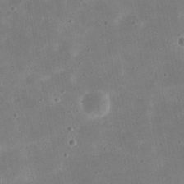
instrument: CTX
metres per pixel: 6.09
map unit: eHh
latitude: 21.6883
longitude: -67.9339
